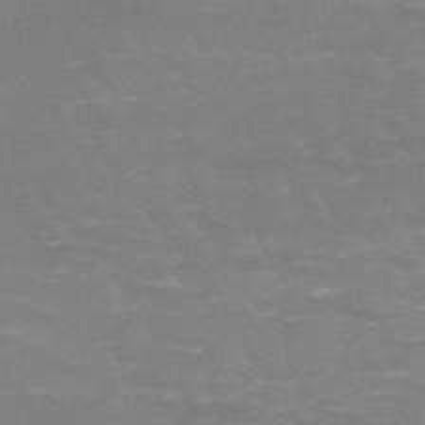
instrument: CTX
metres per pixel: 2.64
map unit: HNb
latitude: -48.9164
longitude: -48.9892
